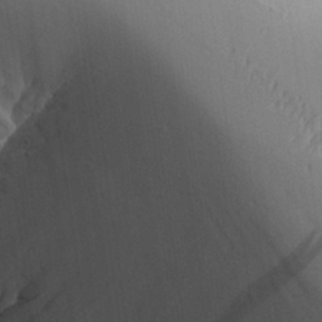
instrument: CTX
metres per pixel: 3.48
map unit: Aa
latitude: 27.2348
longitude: -129.3482
